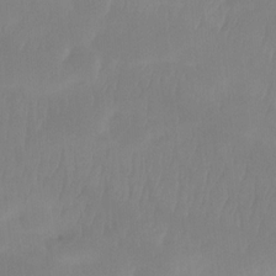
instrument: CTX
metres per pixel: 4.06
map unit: Ht
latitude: -15.3888
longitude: -48.2145
